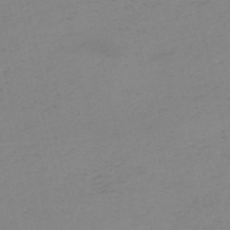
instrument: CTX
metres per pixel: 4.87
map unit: HNb
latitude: -54.9353
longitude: -47.0837
